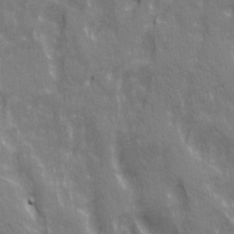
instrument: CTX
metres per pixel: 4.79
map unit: Ave
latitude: 20.8569
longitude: -134.6112
